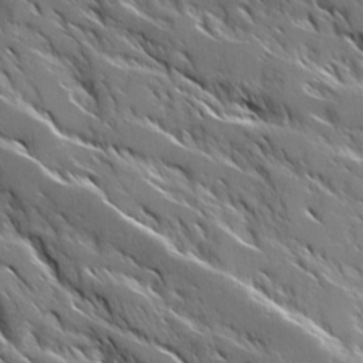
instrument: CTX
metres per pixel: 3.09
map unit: Ave
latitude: 17.1781
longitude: -129.8583
